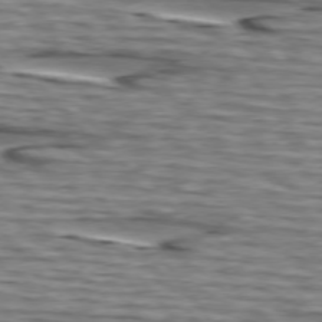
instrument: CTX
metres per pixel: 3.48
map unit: lApd
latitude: 75.0836
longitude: -72.0444
